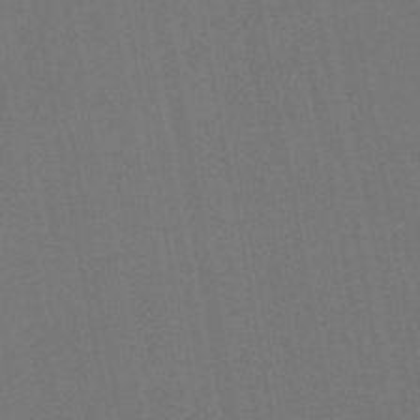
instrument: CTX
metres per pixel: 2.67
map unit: lHb
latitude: -49.4833
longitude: 73.7855
